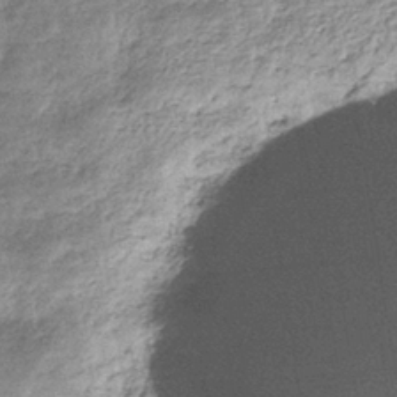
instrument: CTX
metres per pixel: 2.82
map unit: eHb
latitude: -37.5966
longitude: 79.0864
